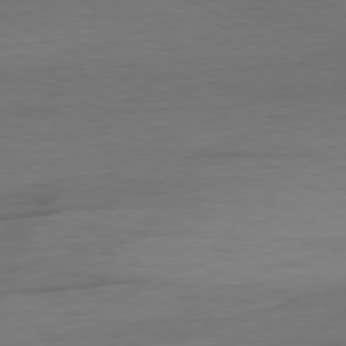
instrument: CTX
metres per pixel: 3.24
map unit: Ap
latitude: -80.0850
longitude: -82.9702
